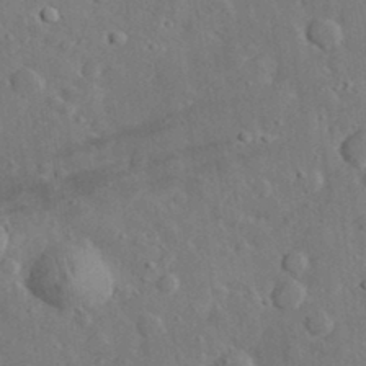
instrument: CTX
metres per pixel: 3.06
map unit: lHvf
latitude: 32.8947
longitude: -85.5938
